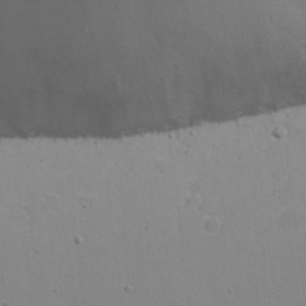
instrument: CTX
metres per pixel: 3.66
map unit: eHh
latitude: 22.0255
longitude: -69.2726
